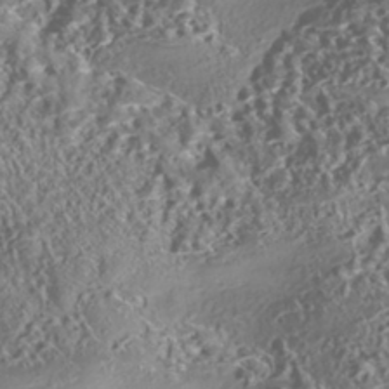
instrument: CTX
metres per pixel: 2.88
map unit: eHh
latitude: -42.7274
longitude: 121.4643
